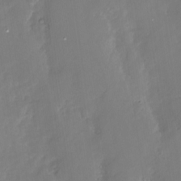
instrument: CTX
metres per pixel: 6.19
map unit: Nhu
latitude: -29.4454
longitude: -78.2145
